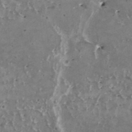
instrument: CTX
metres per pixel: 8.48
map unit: HNhu
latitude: 1.7071
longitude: 5.9745
